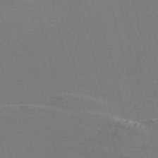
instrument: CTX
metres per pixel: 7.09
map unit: Nve
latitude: -58.6329
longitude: 63.5021
